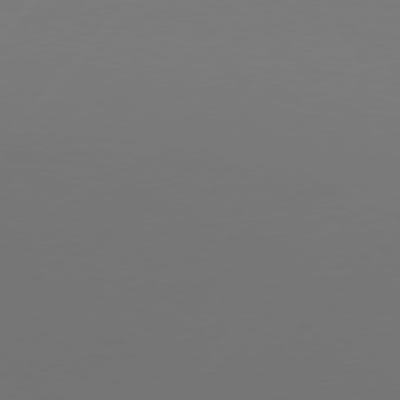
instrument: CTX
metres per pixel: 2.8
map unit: Hpe
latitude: 76.4412
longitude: -138.2333
